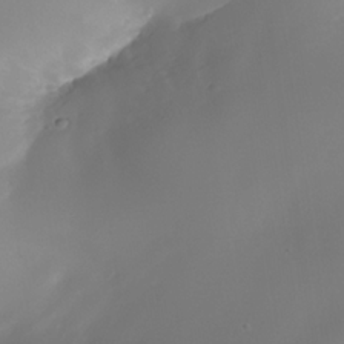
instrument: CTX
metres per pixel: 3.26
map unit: Nhe
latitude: -34.5574
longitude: -144.9702
